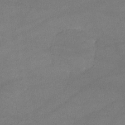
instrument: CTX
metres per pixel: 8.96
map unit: lHvf
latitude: -11.4454
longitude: -101.6505
